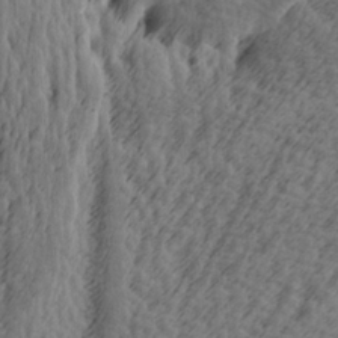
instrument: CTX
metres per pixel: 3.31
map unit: lAa
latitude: -7.2376
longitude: -123.8772
